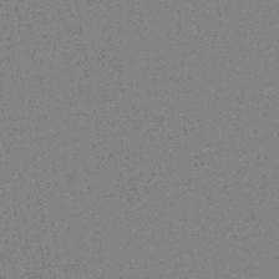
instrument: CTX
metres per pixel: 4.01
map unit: HNhu
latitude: -42.9163
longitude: 99.0675
